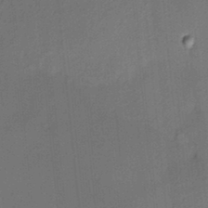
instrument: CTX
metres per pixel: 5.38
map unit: HNhu
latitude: 13.5182
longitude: 10.5196
